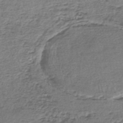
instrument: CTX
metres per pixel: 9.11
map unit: lHb
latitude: -45.2187
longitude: 58.5006
